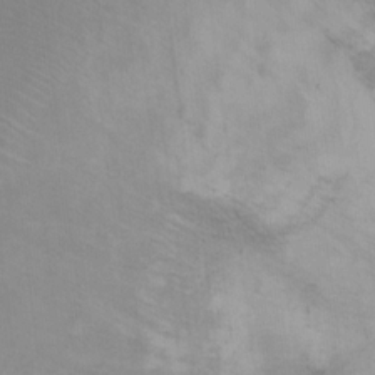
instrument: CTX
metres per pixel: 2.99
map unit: Ht
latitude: 11.3482
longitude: -32.4223
